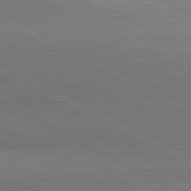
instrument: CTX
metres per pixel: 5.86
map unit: lApd
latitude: 80.8002
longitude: 139.5966
